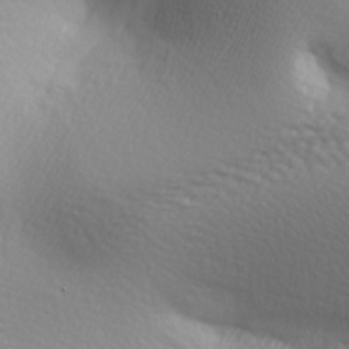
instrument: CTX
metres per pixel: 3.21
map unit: lAa
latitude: -5.2942
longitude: -122.0255
